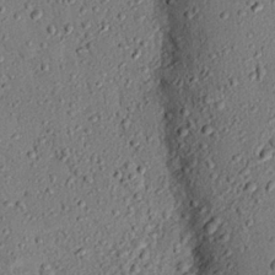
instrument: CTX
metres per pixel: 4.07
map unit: eHh
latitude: 25.4993
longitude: -78.1578
